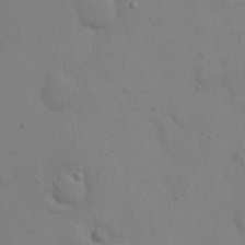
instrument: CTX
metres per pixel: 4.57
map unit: eHh
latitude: 20.1011
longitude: -61.4993
